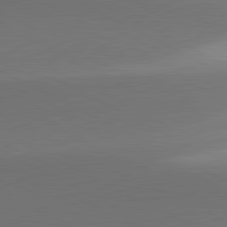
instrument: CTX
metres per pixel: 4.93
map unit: lApd
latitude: 81.3671
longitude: 155.0109
